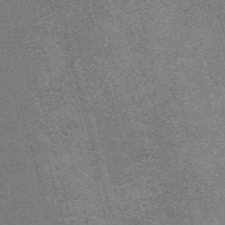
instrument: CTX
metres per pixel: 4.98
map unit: Nve
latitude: -59.7099
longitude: 63.6155
